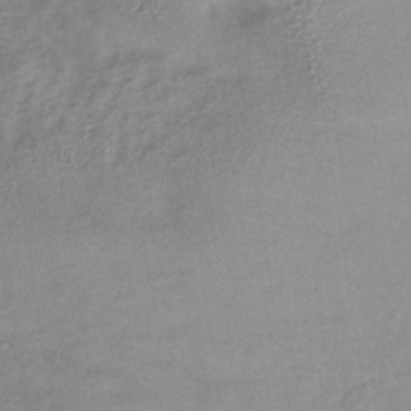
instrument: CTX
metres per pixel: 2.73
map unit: lHb
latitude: -33.9556
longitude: 65.0298
